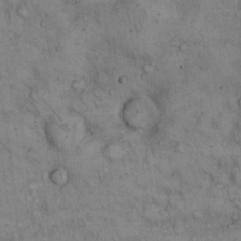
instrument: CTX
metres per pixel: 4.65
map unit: Hto
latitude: 11.8961
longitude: -58.7246
